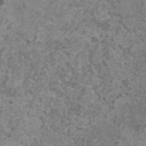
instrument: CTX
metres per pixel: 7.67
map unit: HNhu
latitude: -0.3685
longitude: 2.6140
